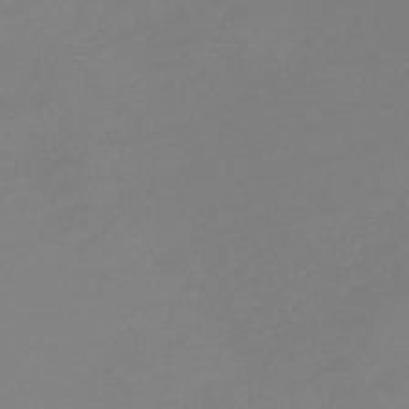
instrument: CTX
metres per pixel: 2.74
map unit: lHb
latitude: -44.4251
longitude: 71.1998
